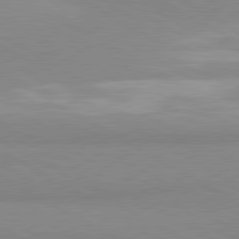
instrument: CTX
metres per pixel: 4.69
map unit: lApd
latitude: 80.5546
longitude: -179.2159
